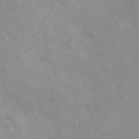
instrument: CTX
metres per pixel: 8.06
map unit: Nhu
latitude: 10.6302
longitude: -25.7071
